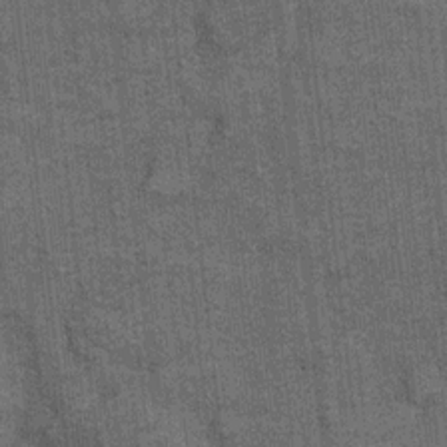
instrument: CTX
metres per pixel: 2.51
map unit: Ht
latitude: 8.2900
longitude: -36.5546
